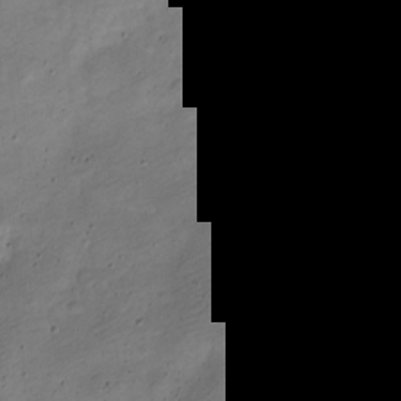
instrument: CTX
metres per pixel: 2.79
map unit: Nve
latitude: -24.7274
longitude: 106.2362
